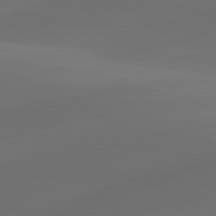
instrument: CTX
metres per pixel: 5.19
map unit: lApd
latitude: 80.6490
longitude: -83.8394
